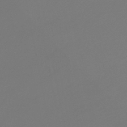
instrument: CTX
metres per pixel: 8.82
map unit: eHb
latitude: -47.1620
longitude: 86.3306
